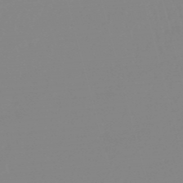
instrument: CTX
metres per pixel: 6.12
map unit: eHb
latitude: -49.8612
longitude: 68.5384
